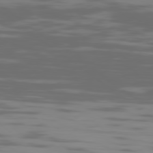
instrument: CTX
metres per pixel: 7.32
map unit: Ap
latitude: -78.9919
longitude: -103.8961
